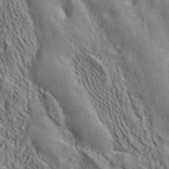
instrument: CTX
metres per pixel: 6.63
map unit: ANa
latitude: 41.0647
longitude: 33.7100
